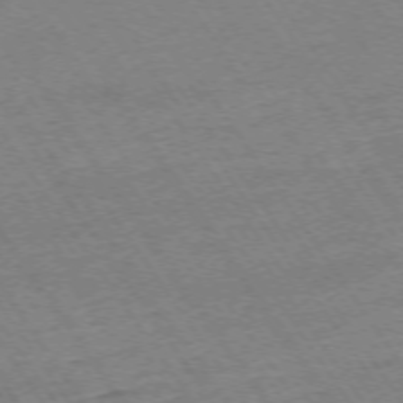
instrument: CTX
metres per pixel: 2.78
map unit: Ap
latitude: -73.8989
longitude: -83.0836
